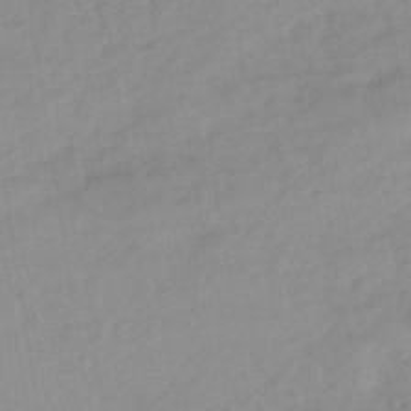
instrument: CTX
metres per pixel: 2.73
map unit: eHb
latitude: -45.1620
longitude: 84.9352
